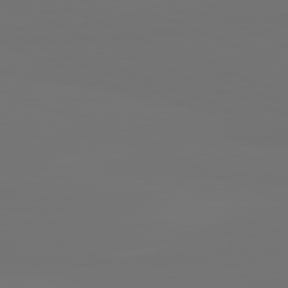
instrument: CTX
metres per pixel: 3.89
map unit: lApd
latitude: 81.8583
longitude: 155.2376
